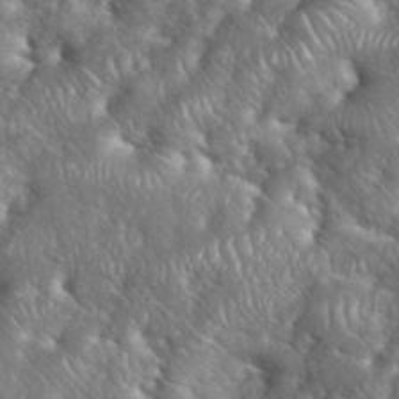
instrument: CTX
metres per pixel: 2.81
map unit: eHh
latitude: 39.6883
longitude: -57.6127
